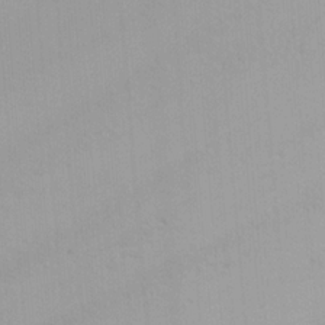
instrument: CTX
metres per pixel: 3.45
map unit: Nhu
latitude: -3.4643
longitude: -70.7624
